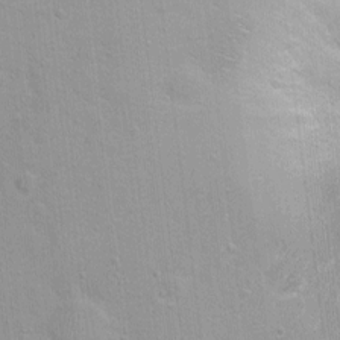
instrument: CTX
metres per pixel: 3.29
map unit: Nhu
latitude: 1.3859
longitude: -16.4601
